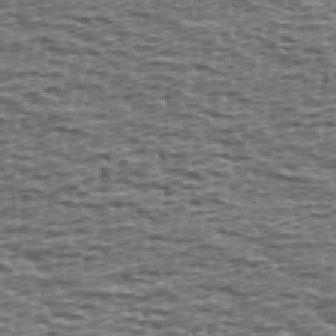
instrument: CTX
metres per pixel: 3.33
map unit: Ave
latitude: 39.6316
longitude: -113.0080
